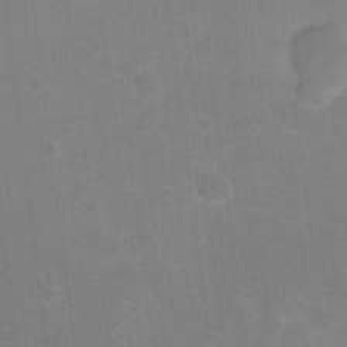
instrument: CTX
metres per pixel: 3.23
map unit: Ht
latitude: -6.3495
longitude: -37.2537
